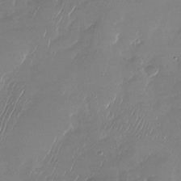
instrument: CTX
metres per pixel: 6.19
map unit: Nhu
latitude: -27.8044
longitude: -63.9339
